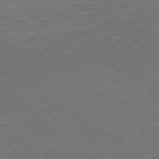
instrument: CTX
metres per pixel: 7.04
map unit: Hpe
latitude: 78.1011
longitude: -124.7246
